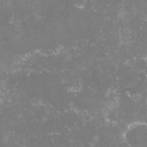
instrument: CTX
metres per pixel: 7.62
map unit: lHvf
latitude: -16.0094
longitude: -101.0081
